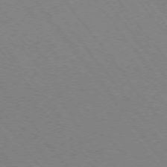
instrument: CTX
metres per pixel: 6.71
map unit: Ap
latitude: -75.4077
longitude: -70.0633
